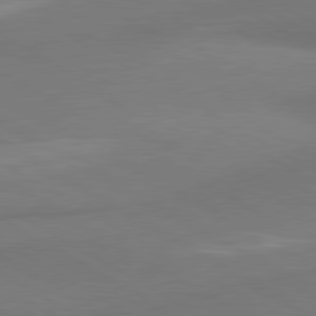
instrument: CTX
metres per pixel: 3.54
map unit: lApd
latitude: 80.1578
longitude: 176.8408
